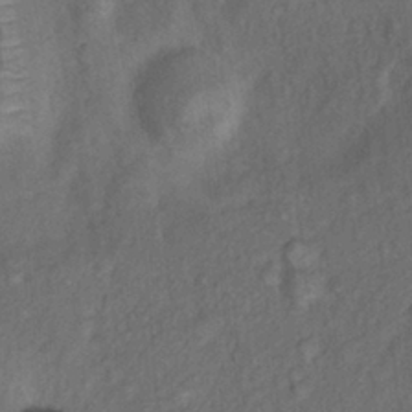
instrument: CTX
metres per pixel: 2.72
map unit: Nhu
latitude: 9.9906
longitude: -25.8961
